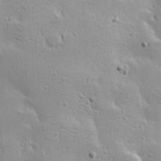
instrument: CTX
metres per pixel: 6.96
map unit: Hve
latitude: 23.3482
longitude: -96.7624
